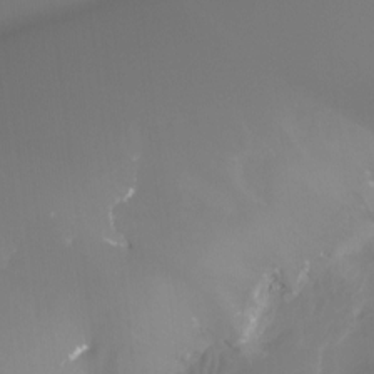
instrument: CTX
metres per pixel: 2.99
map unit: Htu
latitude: -13.1431
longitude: -47.5560
